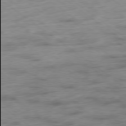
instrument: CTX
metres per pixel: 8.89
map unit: Hpe
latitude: -78.7274
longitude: -17.9906
